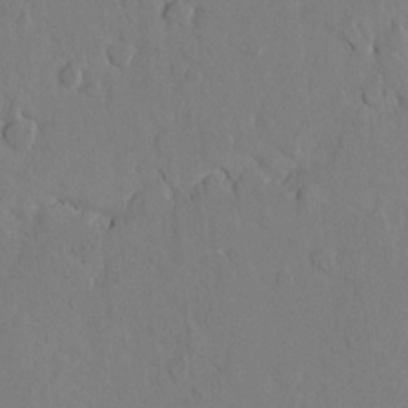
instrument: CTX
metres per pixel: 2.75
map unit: lAvf
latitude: 8.1767
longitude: 165.8989
